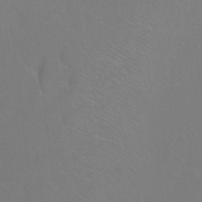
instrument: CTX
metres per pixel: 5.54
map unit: Ht
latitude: -7.1242
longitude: -37.2726
